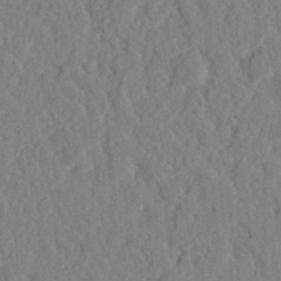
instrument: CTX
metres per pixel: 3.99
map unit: eHh
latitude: 27.6694
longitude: -76.8569
